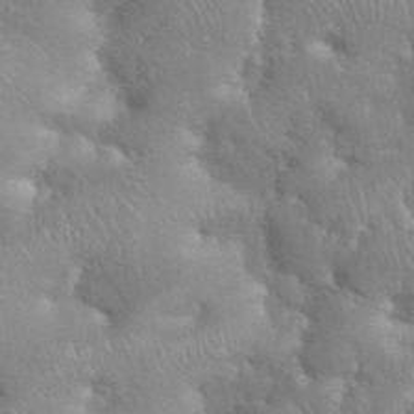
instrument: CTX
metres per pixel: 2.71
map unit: eHh
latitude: 39.1214
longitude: -57.8205
